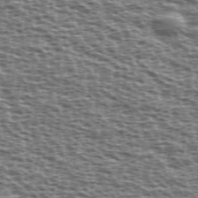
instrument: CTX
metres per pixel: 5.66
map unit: Ave
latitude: 38.3089
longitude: -112.4601
